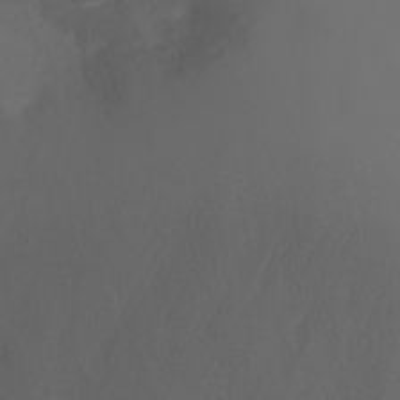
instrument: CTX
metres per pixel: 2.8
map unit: eHh
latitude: -5.6722
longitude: -87.5182
